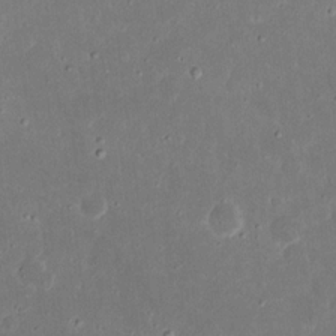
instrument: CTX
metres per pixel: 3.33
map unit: eHh
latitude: 17.3482
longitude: -72.7436
